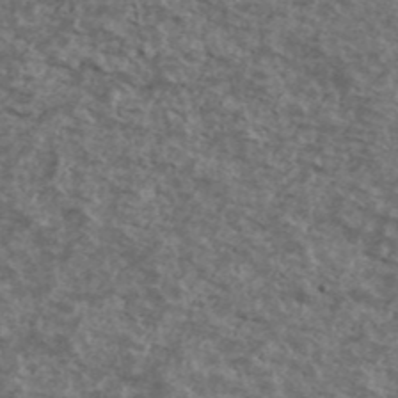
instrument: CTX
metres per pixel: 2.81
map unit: Ave
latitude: 40.4601
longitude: -108.3656
